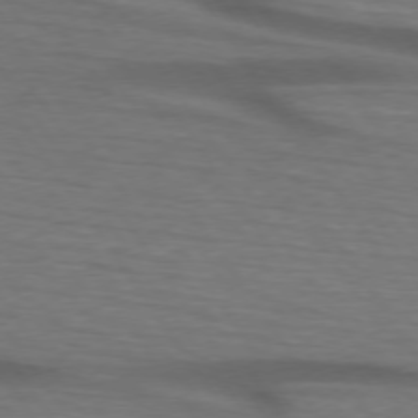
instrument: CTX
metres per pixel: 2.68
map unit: lApd
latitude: 74.3089
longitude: -74.7435
